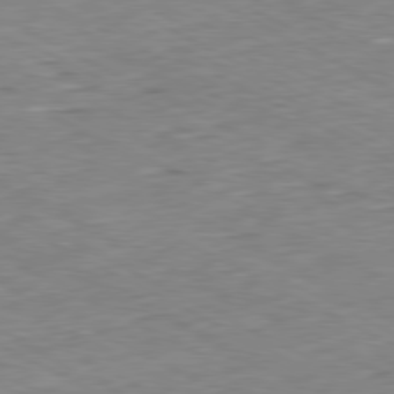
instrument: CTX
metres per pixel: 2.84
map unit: Ap
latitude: -80.7274
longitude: -80.2333
